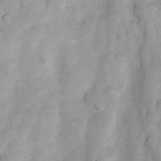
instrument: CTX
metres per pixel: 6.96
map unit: Nhu
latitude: 7.8205
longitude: -22.9703
